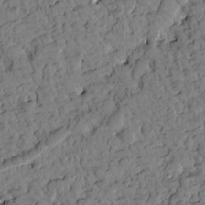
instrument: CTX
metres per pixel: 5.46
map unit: Htu
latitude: 1.0647
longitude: 176.8597
